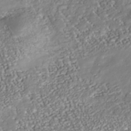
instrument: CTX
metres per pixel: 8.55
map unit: Nhu
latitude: -38.4251
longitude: -80.6679
